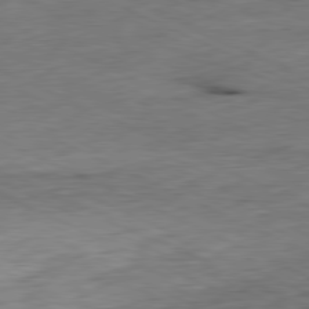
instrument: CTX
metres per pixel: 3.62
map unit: Ap
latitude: -81.1998
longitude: -71.5938
